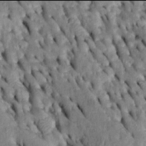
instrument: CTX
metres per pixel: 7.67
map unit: Htu
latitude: -2.0094
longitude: 150.9163
